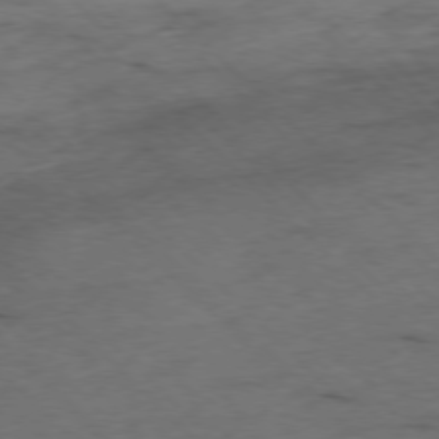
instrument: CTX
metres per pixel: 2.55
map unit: Ap
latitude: -77.9556
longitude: -61.3859
